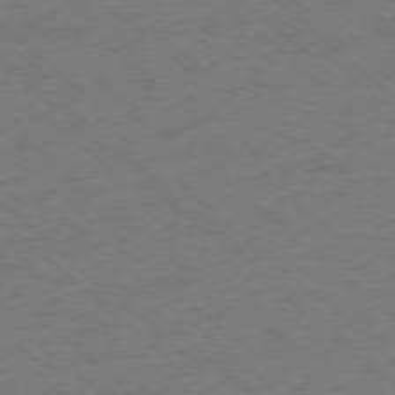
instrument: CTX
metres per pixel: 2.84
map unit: Ap
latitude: -77.3132
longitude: -77.3670
